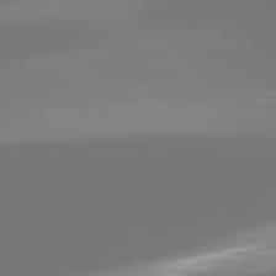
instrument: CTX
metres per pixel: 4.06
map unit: lApd
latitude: 82.1955
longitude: -150.8758
